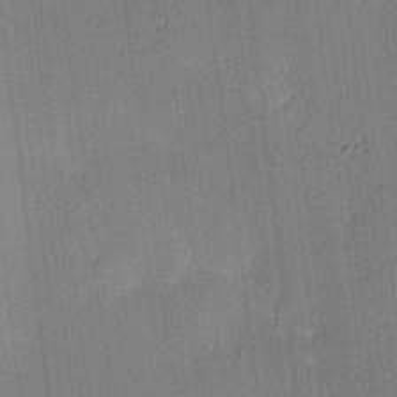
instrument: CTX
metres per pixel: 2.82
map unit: lAa
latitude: 12.5735
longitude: -107.4426
